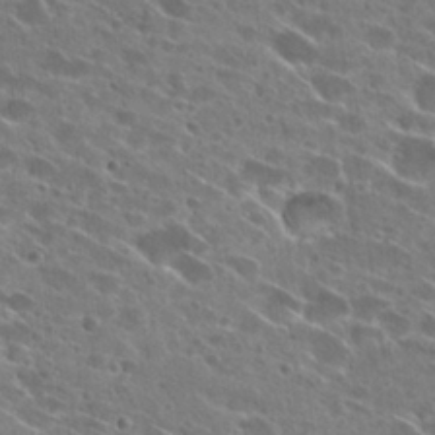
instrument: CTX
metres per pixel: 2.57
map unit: Hto
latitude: 27.5560
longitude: -44.8758
